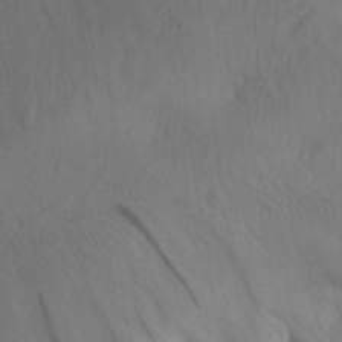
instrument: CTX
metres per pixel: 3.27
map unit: Aa
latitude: 30.2145
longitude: -144.0255
